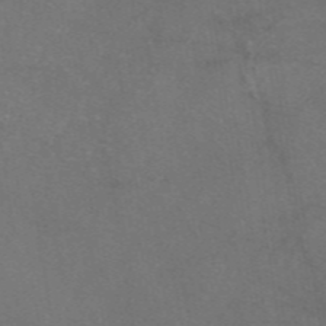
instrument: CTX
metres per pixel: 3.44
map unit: eAb
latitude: 47.1592
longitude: 111.2942
